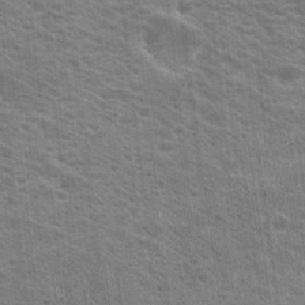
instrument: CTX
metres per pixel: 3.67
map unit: Hto
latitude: 19.1592
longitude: -37.4993
